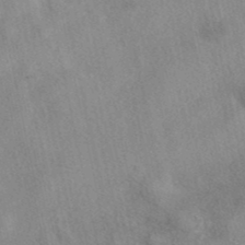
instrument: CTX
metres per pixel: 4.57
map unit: eAb
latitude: 40.1388
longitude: 109.5588
